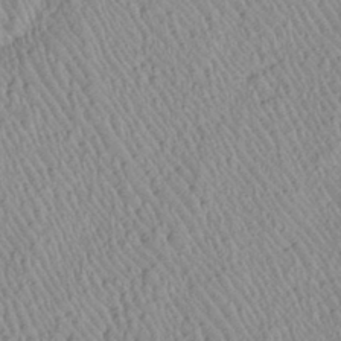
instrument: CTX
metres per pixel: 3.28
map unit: Htu
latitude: -6.4251
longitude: 152.9163
